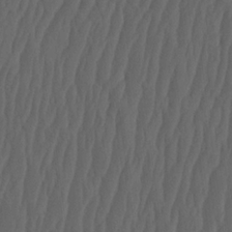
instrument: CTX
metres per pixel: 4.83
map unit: HNhu
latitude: -2.1227
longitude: 13.7856
